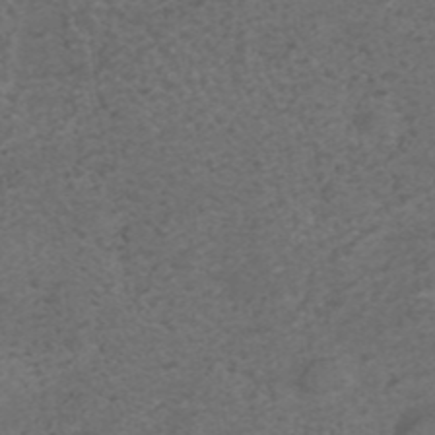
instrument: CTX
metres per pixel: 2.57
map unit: ANa
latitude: 35.6505
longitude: 13.8045
